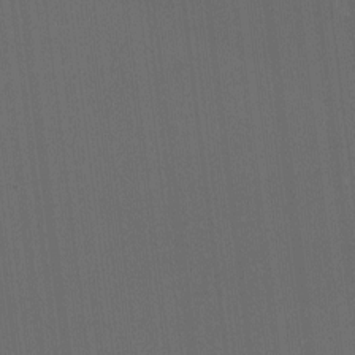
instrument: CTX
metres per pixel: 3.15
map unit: HNhu
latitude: -2.2361
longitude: -6.4412
